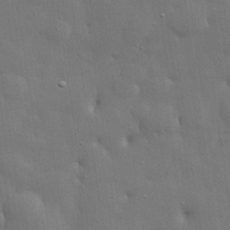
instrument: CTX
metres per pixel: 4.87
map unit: lHvf
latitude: 31.8206
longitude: -88.1011
